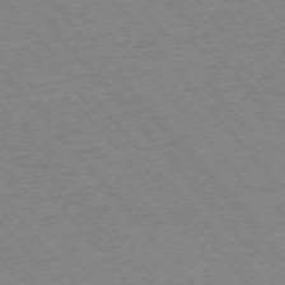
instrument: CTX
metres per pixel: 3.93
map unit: Ap
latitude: -75.6722
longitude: -86.4412
